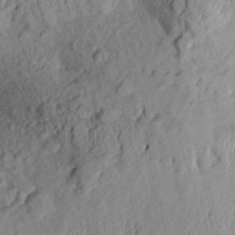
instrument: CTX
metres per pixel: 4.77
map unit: Aa
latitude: 23.8583
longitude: -150.1766
